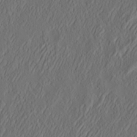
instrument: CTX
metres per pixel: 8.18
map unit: eHh
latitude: 4.6113
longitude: -77.5560
